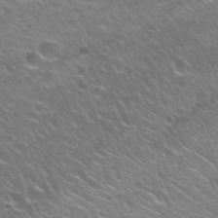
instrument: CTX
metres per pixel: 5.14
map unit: Hto
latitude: 24.9324
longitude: -30.6113
